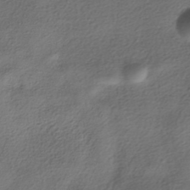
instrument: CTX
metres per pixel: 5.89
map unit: HNhu
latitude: -38.8030
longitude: 107.2754
